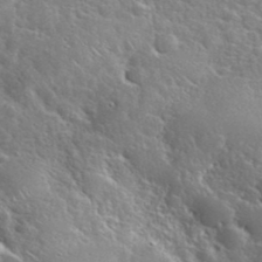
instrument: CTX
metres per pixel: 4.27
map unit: eHh
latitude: 37.8584
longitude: -60.9891
